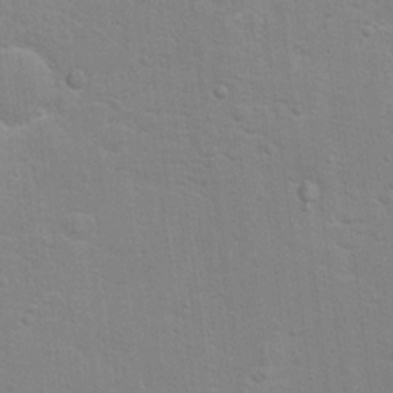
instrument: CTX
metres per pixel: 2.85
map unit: Hto
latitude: 16.1200
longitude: -38.2333
